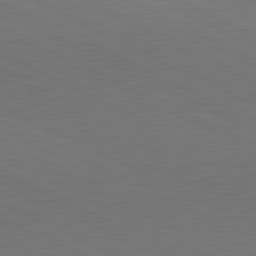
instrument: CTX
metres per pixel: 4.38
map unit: lApd
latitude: 81.1592
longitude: 148.7464
